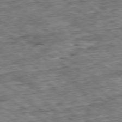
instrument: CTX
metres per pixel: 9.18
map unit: Ap
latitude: -79.1998
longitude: -86.3845
